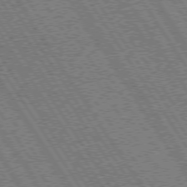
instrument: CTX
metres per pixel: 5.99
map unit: Hpe
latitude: 73.6883
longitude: -141.2725
